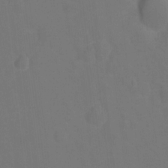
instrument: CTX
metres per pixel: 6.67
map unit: Hto
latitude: -0.9353
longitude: -34.6301
